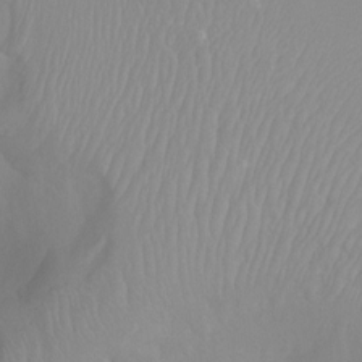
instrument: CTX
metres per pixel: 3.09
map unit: Ht
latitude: -0.3873
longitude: -18.1389
